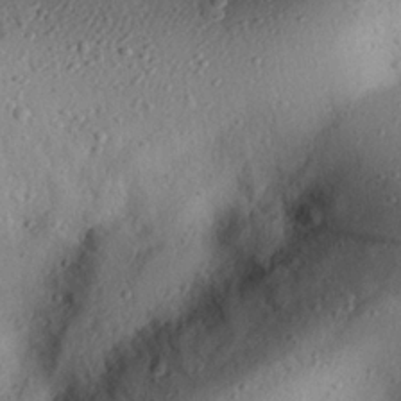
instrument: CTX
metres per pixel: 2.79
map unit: eHh
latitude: 25.3481
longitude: -77.1025
